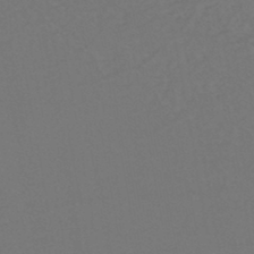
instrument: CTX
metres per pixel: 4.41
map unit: eHh
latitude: -44.3495
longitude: -29.1781
